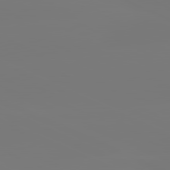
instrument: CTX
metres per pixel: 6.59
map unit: lApd
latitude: 81.3104
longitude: -149.4615
